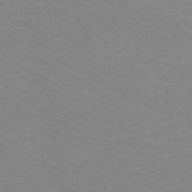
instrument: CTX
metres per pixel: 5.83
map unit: HNb
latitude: -48.4629
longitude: -46.4223
